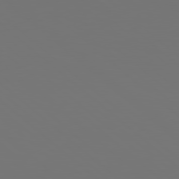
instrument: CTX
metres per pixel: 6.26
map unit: Hpe
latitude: 78.5168
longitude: -173.8772
